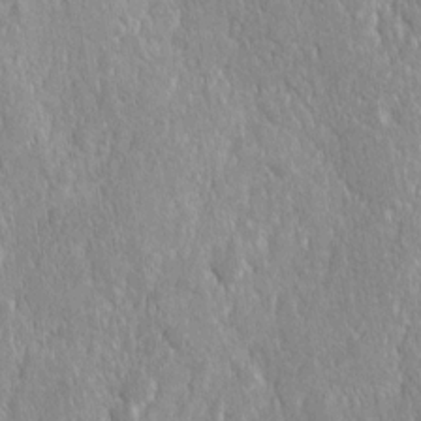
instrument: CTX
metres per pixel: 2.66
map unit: Ave
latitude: -10.9542
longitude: -120.2334
